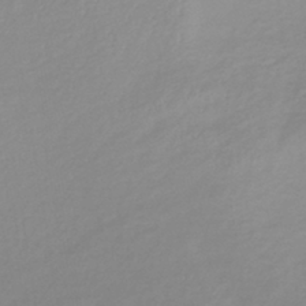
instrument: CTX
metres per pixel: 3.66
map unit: lHb
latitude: -40.5951
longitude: 72.1228
